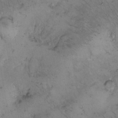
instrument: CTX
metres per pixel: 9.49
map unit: Hto
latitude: 11.4993
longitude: -58.4034
